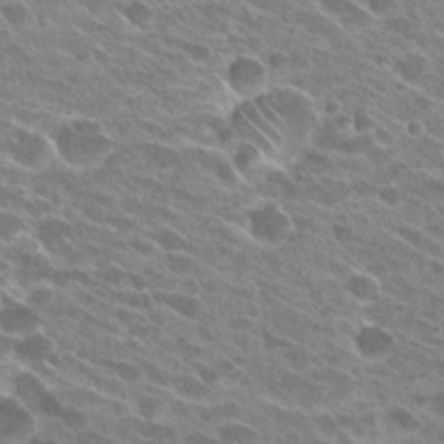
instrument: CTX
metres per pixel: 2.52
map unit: Hto
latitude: 25.3103
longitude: -41.7449
